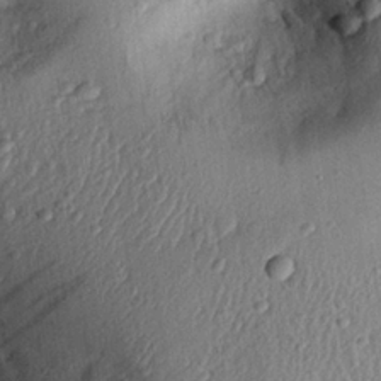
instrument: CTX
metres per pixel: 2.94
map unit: eHh
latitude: 24.7435
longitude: -78.7813
